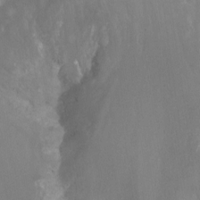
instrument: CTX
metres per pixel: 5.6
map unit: Nhu
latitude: -14.3307
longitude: -55.2537
